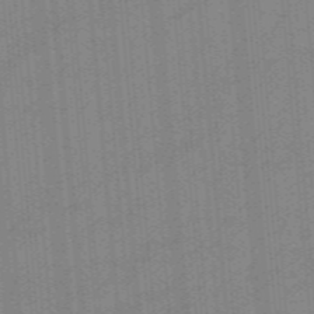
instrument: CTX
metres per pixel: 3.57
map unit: eHb
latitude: -44.1228
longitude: 87.6344
